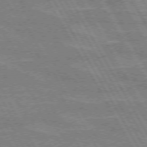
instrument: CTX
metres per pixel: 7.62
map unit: lApd
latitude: 72.4601
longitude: -55.3859
